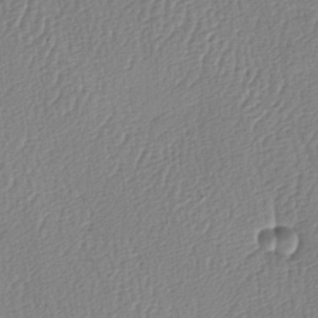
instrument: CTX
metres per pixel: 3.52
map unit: lAa
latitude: -8.7085
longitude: -128.8380
